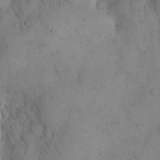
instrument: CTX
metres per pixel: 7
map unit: eHh
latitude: 16.1767
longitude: -67.6693
